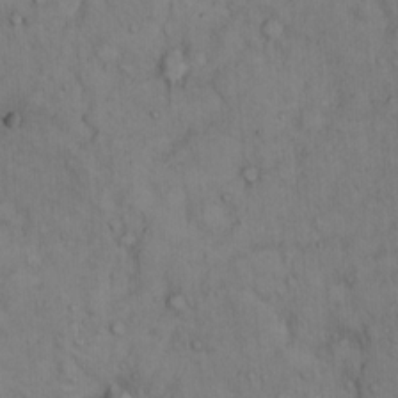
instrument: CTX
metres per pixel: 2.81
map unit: Hto
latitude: 13.0459
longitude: -59.3293
